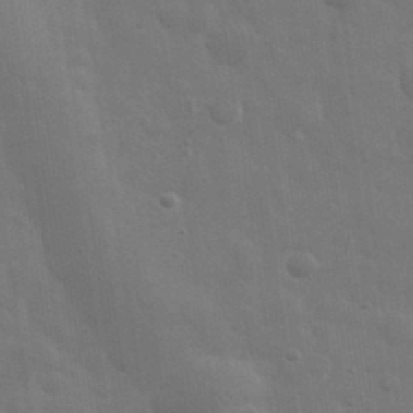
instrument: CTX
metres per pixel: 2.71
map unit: eHh
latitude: 33.4804
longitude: -70.3278
